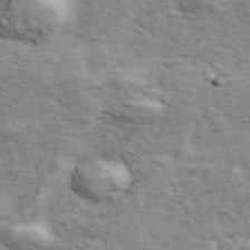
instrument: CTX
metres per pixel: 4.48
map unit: ANa
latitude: 48.1011
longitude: -82.2333
